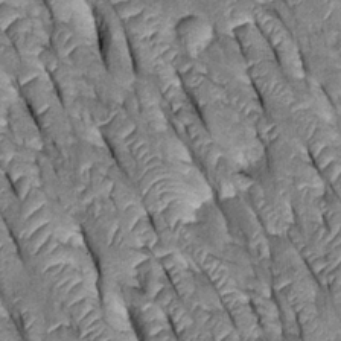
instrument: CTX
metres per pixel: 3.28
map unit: Htu
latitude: -0.0094
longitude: 148.1795
